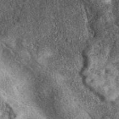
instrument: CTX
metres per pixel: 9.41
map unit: eAb
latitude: 39.9528
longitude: 106.7463
